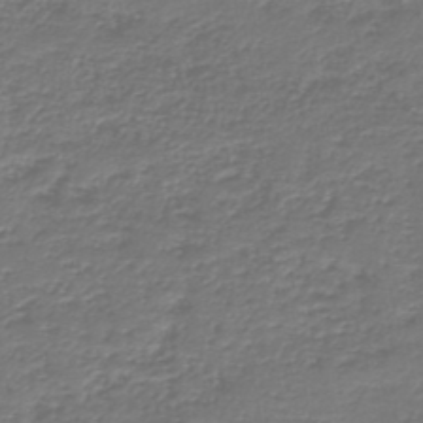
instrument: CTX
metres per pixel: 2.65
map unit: HNb
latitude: -43.3131
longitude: 50.2361
